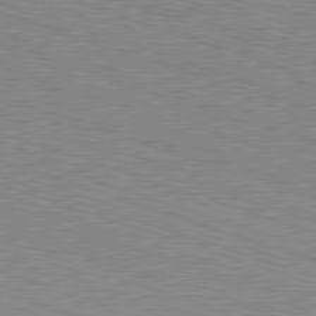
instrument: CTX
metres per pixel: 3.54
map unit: Hpe
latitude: -82.5951
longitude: 6.7085
